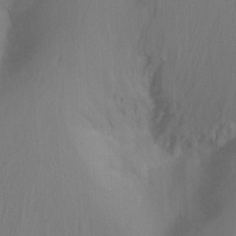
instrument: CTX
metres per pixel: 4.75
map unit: Nhu
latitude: -8.6140
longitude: -48.6679
